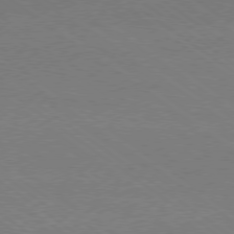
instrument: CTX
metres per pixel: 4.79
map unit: Hpe
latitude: -79.2754
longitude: 8.6140
